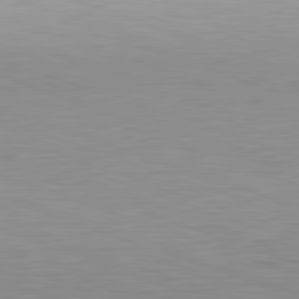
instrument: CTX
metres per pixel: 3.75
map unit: Hpe
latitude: -82.6518
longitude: 5.4643
